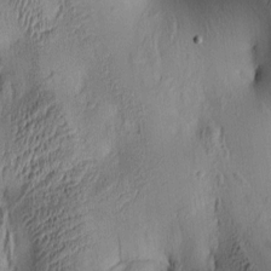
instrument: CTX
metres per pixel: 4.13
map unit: lAa
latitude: 5.6127
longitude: -113.6883
